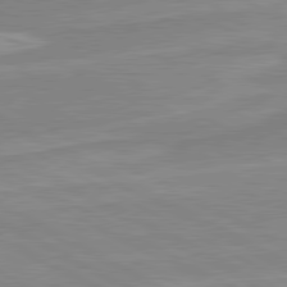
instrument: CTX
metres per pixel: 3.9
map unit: lApd
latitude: 80.4979
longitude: 170.8219
